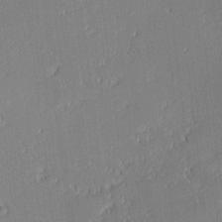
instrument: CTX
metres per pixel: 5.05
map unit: eHh
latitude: -2.6140
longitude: -82.9135
